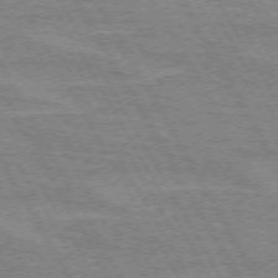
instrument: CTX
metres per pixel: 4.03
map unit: lApd
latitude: 72.2523
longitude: -55.5182
